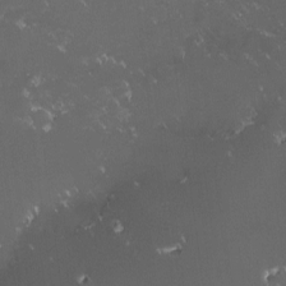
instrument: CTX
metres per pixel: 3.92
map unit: lHvf
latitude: -14.1984
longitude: -103.3859
